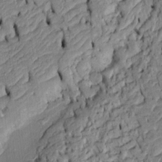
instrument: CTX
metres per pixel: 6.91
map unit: Htu
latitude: -6.5007
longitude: 155.1431
